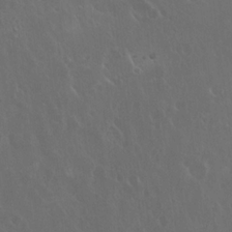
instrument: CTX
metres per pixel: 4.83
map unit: Hto
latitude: 19.6316
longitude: -57.0269
